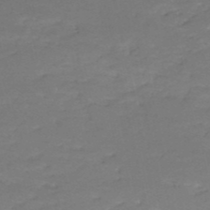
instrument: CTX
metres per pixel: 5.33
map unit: eHh
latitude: -52.7652
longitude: -25.5560
